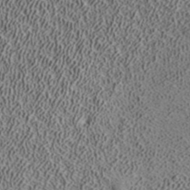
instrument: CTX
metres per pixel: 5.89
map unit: ANa
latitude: 39.6694
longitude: 18.0472
